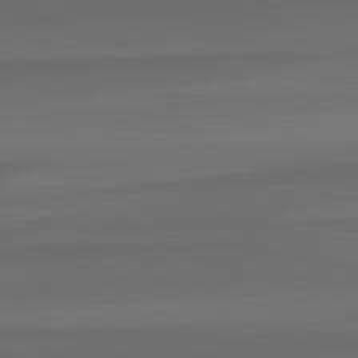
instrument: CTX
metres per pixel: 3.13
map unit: lApd
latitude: 82.8757
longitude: 159.0297
